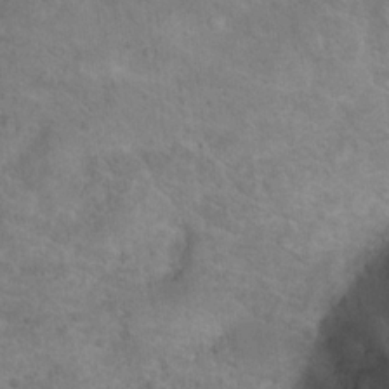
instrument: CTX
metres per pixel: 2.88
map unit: Hto
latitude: 17.6694
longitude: -41.6315
